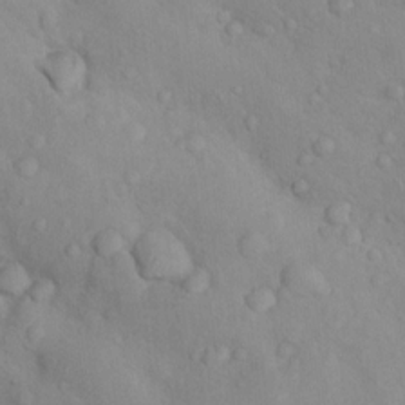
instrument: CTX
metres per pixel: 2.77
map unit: Nhu
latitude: 10.9892
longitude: -26.2523
